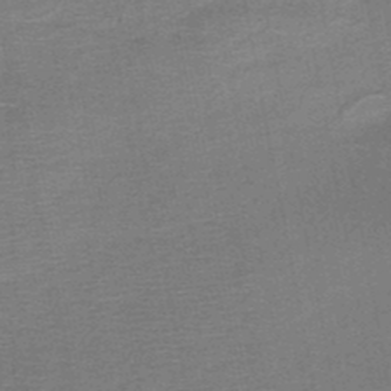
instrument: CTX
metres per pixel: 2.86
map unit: HNb
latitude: -48.3118
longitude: -42.3089
